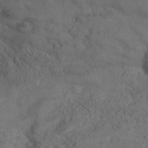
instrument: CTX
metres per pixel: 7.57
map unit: Nhe
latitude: -36.8597
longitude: 138.5385
